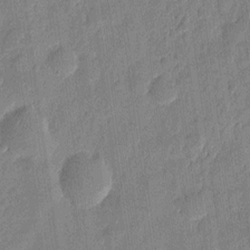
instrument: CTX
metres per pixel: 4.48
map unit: eHh
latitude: 7.6694
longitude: -73.9528
